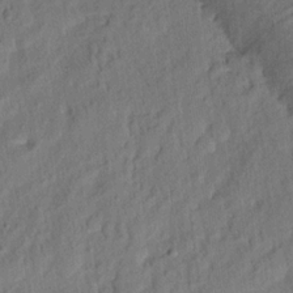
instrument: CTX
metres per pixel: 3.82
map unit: eHh
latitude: 5.1781
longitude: -77.0458
